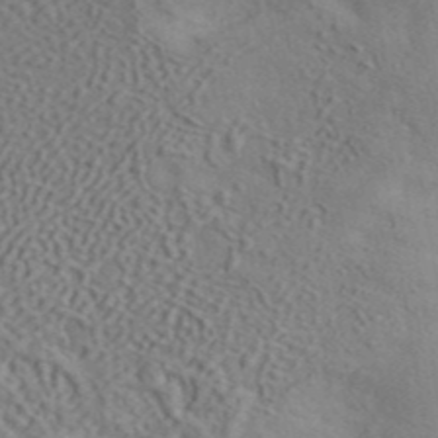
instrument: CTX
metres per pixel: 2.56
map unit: ANa
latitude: 42.2901
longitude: 56.1417
